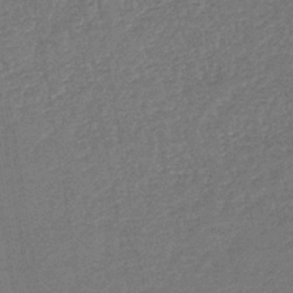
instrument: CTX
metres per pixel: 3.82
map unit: lHb
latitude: -43.7099
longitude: 79.8233
